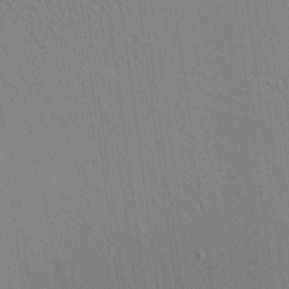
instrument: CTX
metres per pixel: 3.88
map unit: Aa
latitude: 21.1970
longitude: -144.3089
